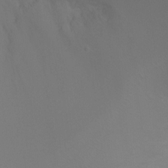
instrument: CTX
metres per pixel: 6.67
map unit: Ht
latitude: -3.2564
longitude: -25.4048
